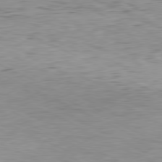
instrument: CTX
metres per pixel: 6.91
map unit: Hpe
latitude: -81.2943
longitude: 11.7289
